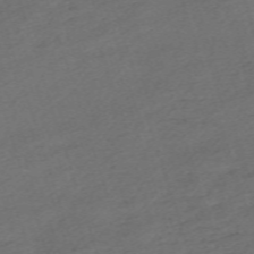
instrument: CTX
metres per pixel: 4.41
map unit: eHh
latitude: -62.8030
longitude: 54.1039
